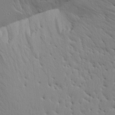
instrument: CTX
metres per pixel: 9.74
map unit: Aa
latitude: 15.4427
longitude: -141.2914
